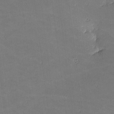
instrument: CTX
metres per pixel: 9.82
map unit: lHvf
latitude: -10.9542
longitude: -104.1011
